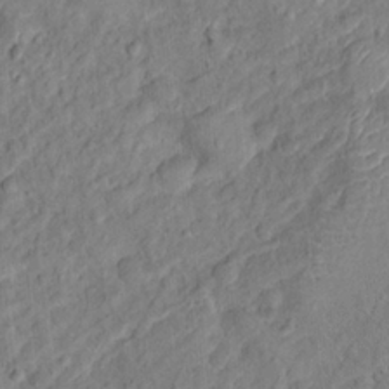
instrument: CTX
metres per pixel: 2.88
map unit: Hto
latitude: 12.4979
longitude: -38.4979
